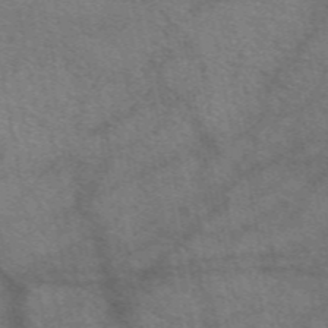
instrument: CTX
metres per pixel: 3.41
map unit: eAb
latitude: 50.9702
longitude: 115.6722
